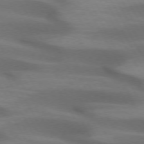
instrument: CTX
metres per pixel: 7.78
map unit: lApd
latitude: 72.7247
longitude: -50.9324
